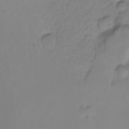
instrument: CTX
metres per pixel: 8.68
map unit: Ht
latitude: -8.5385
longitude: -36.2523
